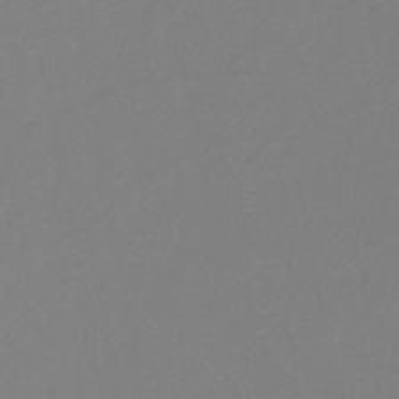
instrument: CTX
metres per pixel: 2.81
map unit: eHh
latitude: -45.9367
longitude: -29.1970
